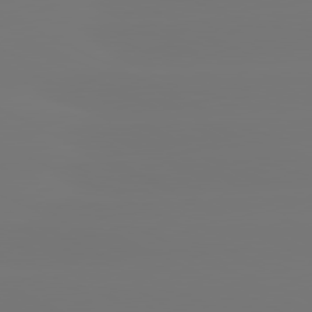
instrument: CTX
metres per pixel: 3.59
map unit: lApd
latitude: 81.1025
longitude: -148.1578
